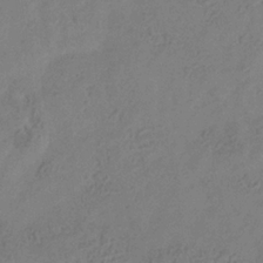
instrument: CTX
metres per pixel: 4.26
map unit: Hve
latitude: -34.3117
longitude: 90.0283
